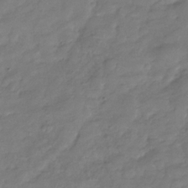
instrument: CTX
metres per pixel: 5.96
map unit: Hve
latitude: -31.6722
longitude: 90.4251
